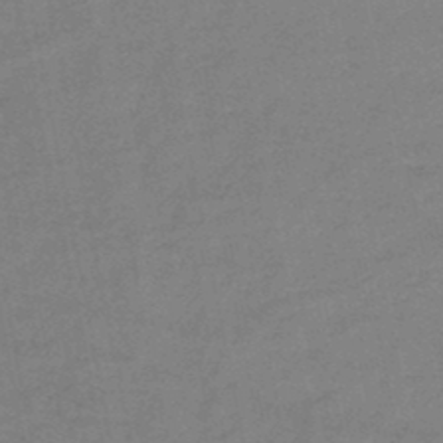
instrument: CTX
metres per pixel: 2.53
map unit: HNb
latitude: -46.4251
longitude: -36.1200
